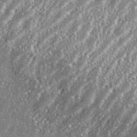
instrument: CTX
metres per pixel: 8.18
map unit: eHh
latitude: 35.6127
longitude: -132.3467
